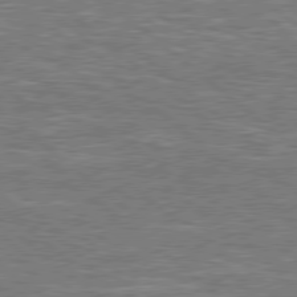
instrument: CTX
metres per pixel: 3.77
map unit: Hpe
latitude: 78.5735
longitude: -157.9528
